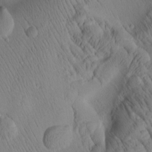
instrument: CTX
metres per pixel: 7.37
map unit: Htu
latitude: 2.3845
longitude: 177.6155
